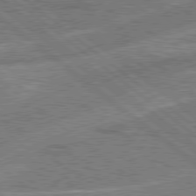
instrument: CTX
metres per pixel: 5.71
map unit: Hpe
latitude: 78.5357
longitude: -158.6302
